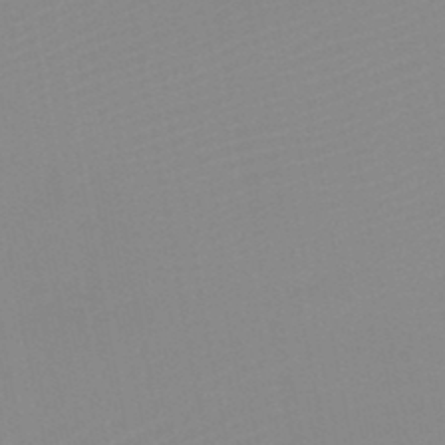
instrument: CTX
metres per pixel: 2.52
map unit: HNb
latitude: -45.5777
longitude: -43.3482
